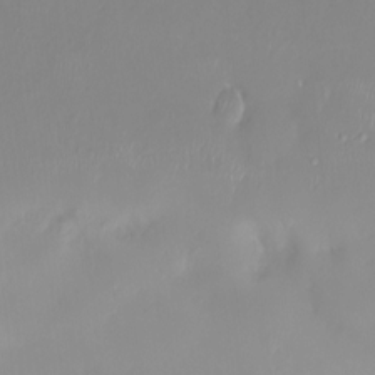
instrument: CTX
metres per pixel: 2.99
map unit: HNhu
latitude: 3.7449
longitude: 7.2943
